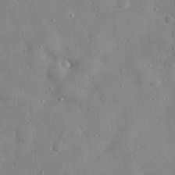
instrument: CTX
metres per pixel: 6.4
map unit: eHh
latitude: 28.4223
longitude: -77.5749
